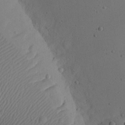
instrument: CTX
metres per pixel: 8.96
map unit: eHh
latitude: 21.2915
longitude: -70.2522
